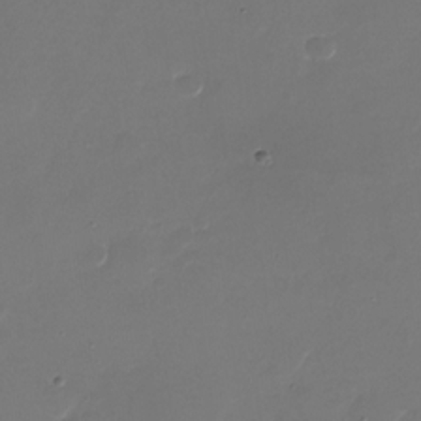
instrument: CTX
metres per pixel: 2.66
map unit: Nhu
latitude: -28.4629
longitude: -66.2522
